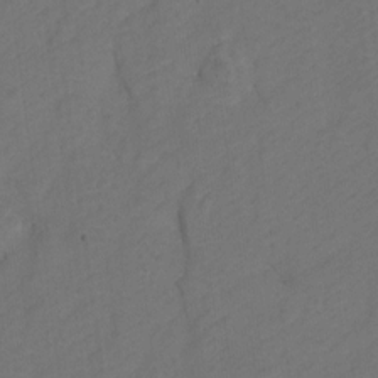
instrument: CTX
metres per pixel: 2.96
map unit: Hto
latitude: 4.8947
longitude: -32.8191
